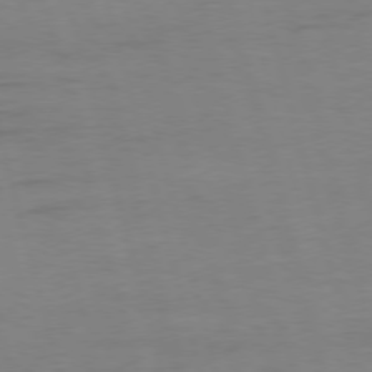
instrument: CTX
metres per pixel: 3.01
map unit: Ap
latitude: -76.0283
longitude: -73.7639
